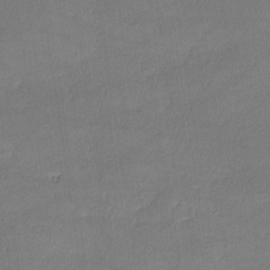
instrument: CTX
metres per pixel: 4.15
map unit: lHvf
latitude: -11.5210
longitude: -101.5560
